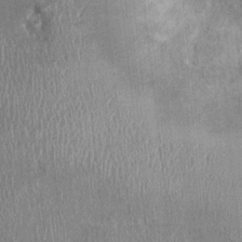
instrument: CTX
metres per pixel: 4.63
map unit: Ht
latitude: -1.3888
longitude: -13.9150
